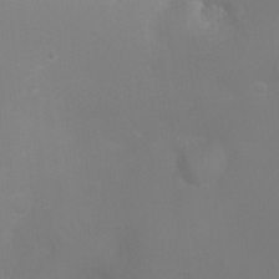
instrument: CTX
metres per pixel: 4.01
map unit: Ht
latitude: -4.3873
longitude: -25.2159
